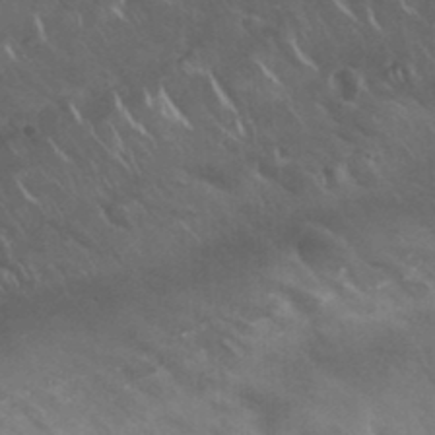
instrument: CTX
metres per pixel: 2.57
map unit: Nhu
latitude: 26.3089
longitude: -54.4790
